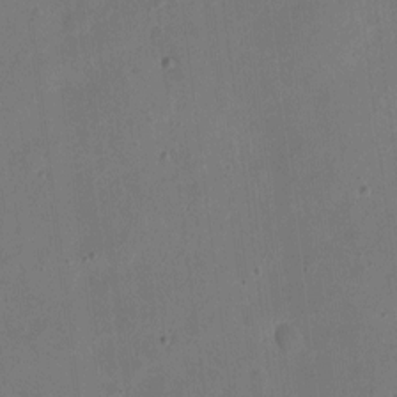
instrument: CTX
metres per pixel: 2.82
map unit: eHh
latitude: 4.8569
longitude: -66.4601
